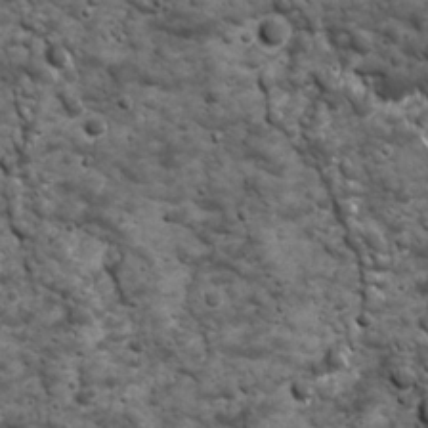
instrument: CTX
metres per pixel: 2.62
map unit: Ave
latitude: 16.7057
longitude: -133.0647
